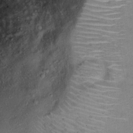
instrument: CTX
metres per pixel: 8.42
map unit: Ht
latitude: 13.1781
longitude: -40.3467
